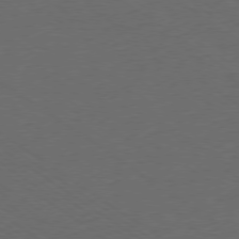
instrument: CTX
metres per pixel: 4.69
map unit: Ap
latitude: -78.7085
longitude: -94.7058
